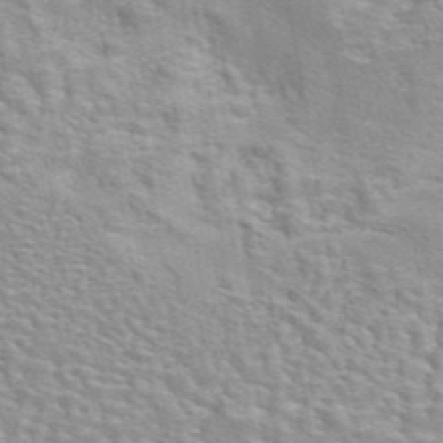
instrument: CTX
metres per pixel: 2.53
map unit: eAb
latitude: 44.2144
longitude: 110.3495
